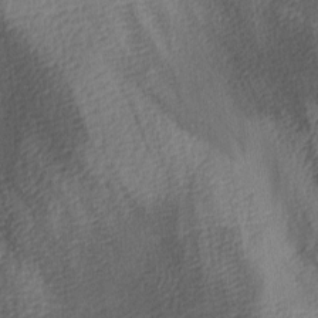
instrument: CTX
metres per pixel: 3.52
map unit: lAa
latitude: -8.7652
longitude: -125.2914
